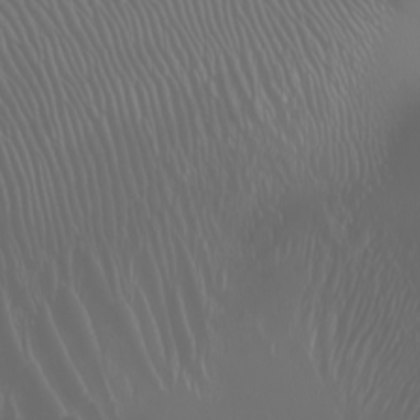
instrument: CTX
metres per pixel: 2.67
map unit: Htu
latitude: -4.8408
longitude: -88.2901
